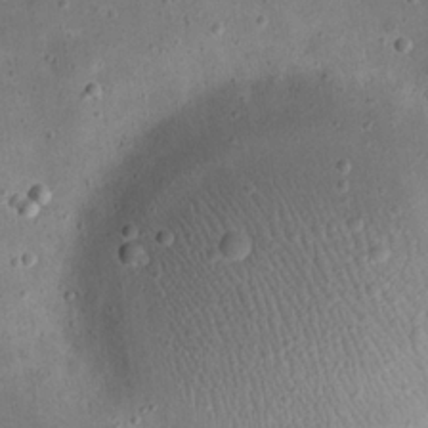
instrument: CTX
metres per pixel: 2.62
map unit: eHh
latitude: 21.3104
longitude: -65.9150
